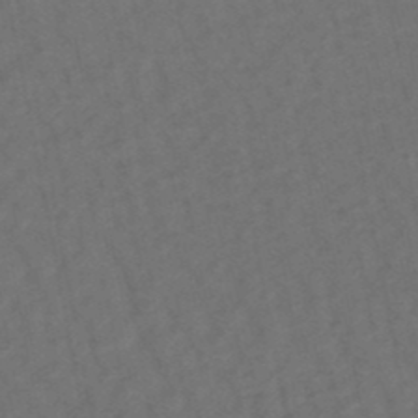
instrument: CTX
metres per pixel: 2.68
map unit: lHb
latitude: -47.7666
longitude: 80.8975
